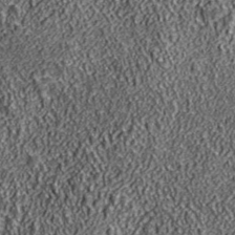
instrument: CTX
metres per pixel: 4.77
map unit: ANa
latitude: 42.7624
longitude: -89.1592
